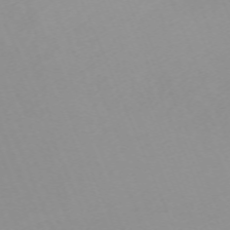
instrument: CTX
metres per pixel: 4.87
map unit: Nhu
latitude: -67.6911
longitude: 38.2551
